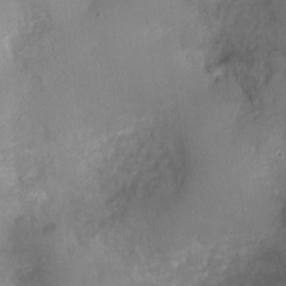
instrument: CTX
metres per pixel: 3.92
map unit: Nhu
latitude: 3.6883
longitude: -16.1011
